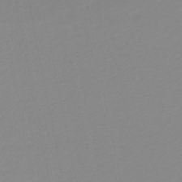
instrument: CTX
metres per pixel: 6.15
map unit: lHb
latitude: -40.6896
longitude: 63.5021
